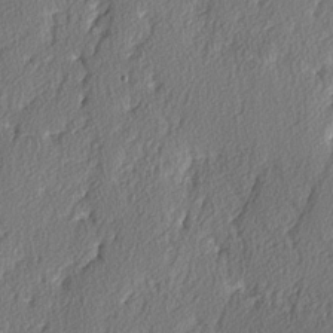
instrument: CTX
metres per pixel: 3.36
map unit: lAvf
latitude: -3.8989
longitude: -107.9339
